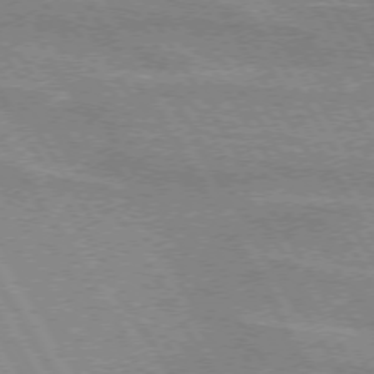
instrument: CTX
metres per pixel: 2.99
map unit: lApd
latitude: 72.4790
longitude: -55.9717
